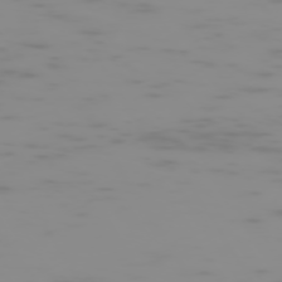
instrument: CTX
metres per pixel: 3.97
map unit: Hpe
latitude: -74.2362
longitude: 5.7288
